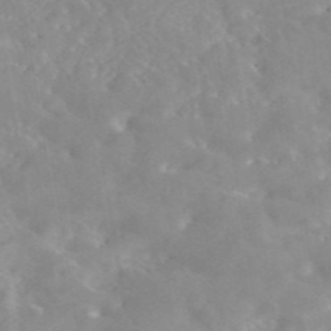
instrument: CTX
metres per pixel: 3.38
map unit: eAb
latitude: 44.9325
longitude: 126.7274
